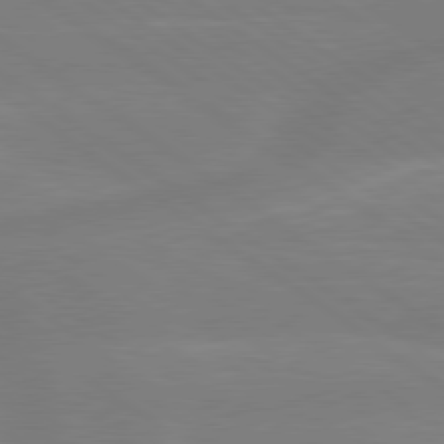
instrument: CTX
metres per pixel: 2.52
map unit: lApd
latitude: 79.1592
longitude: -149.7828
